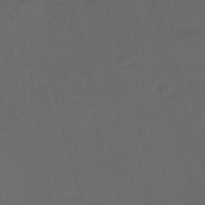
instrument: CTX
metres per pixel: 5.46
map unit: HNhu
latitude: -46.2739
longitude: 92.7652
